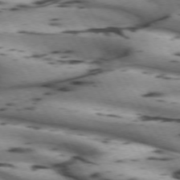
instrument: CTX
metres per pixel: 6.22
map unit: lApd
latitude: 72.2334
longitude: -52.1389
